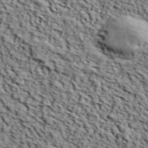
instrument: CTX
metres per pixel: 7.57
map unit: lHvf
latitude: 39.4426
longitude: -87.3293
